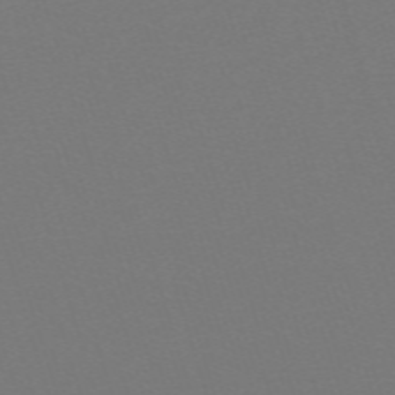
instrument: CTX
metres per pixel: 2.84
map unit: eHh
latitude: -63.2565
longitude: 52.4818
